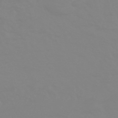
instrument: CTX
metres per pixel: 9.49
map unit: HNhu
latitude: -45.0675
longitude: 90.2929
